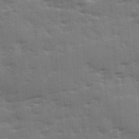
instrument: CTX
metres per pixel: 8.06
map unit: Ave
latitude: 12.0633
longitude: -102.5923
